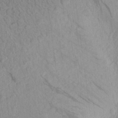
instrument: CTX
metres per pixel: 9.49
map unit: Aa
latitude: 22.8758
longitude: -143.4238
